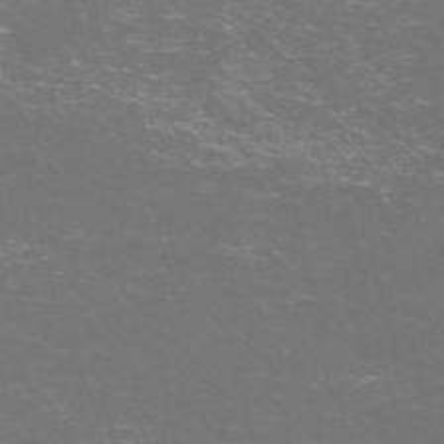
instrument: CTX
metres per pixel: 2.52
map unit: Nve
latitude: -57.9556
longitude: 52.3495
